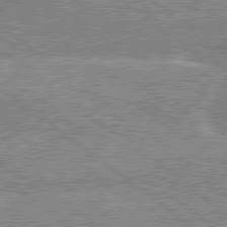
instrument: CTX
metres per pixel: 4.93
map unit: lApd
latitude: 79.4049
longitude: -156.0822
